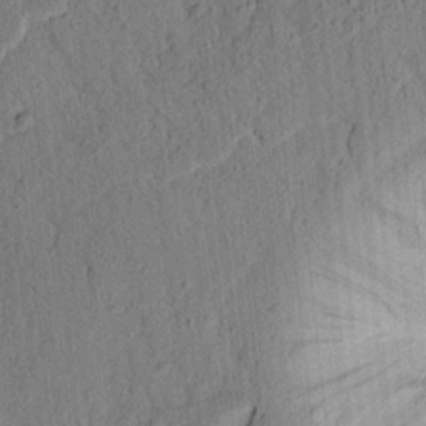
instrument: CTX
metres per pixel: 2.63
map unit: lAvf
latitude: 7.2348
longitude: 164.7841
